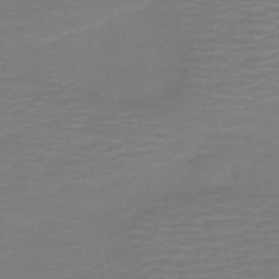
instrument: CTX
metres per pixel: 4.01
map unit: HNb
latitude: -42.8408
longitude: 52.0283
